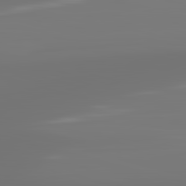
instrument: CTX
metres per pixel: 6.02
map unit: lApd
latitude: 83.3292
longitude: -131.8206
